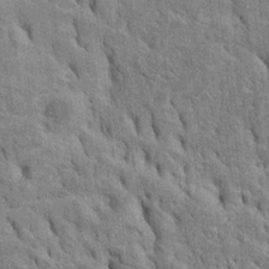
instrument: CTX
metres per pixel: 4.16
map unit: Htu
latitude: -4.8597
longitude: 152.6329
